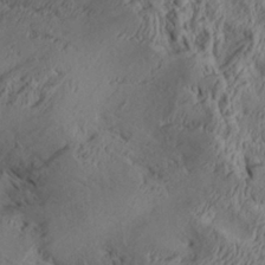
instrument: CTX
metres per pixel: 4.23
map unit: Aa
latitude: 29.0647
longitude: -133.8772
